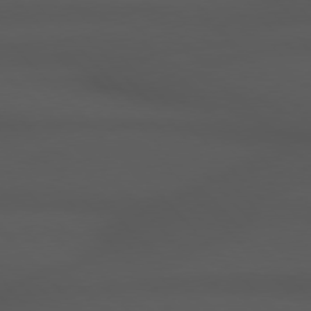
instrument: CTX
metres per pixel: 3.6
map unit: Hpe
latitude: 77.1403
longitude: -167.0458
